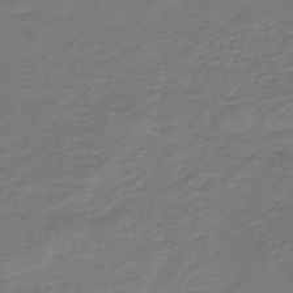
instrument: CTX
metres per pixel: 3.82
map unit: lHb
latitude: -39.4455
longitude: 71.8989
